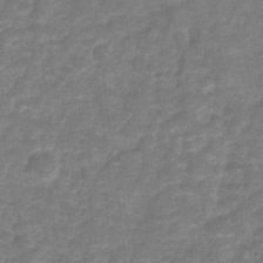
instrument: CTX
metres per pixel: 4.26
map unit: Hto
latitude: 5.6316
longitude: -31.3293
